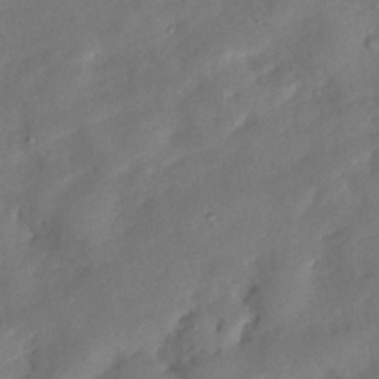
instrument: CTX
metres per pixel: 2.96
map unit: Nhu
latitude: 25.7449
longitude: -73.3482
